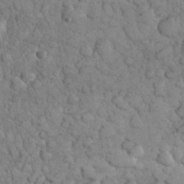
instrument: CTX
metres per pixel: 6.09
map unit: eHh
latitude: 32.4034
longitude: -66.0444
